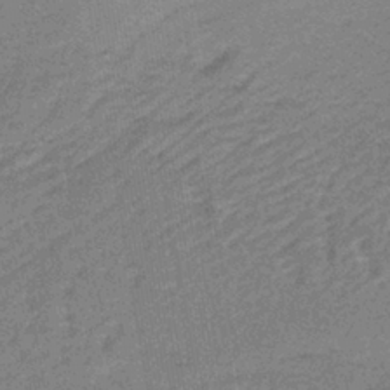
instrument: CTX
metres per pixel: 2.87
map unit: lHb
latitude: -39.3888
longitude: 59.7855
